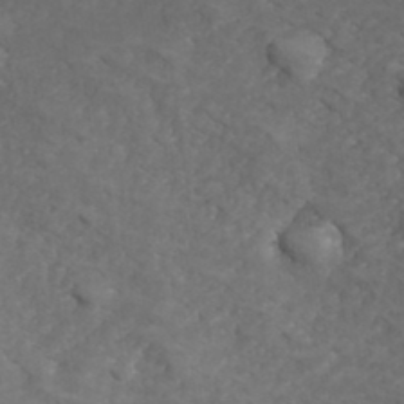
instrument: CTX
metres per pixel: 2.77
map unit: Hve
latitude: 33.5371
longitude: 149.6533
